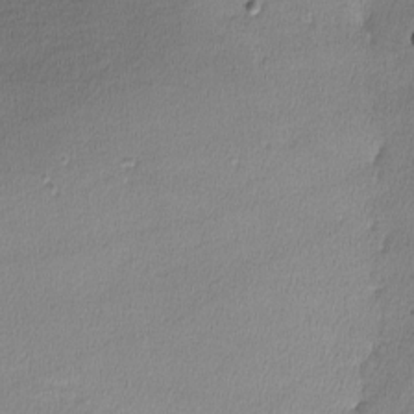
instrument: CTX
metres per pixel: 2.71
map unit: lHvf
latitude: -12.5385
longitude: -101.2537
